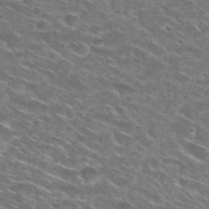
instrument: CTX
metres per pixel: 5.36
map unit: Hto
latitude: 29.1970
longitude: -46.6869
